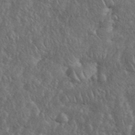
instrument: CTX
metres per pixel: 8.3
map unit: eHh
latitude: 38.2900
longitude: -57.9906
